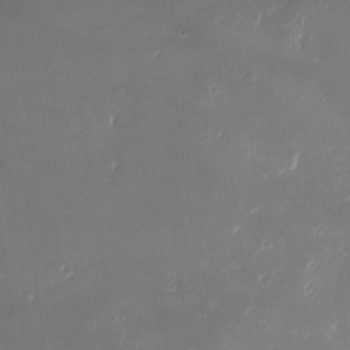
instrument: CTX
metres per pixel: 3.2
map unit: eHh
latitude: -4.4062
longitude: 19.8989
